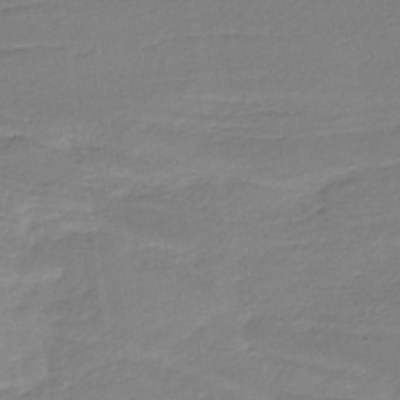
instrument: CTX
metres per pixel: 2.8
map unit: HNb
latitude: -35.0675
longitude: 60.0472
